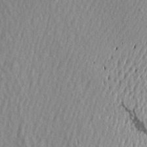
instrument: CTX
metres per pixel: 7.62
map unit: Aa
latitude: 19.1970
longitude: -145.8394
